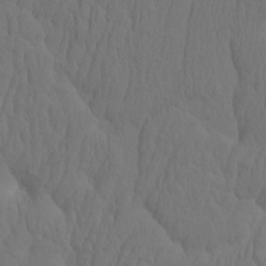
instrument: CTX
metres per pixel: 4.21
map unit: eHh
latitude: -2.2361
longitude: 15.1243
